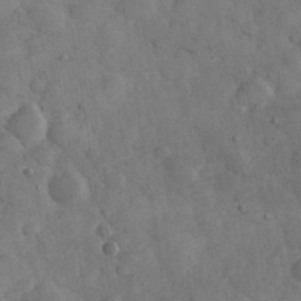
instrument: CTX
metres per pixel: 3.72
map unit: eHh
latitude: 32.9892
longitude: -68.8191
